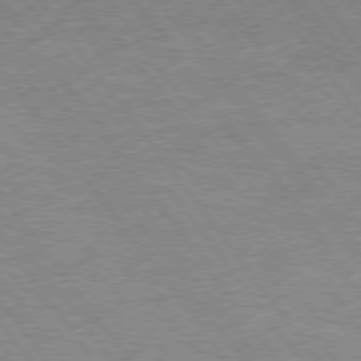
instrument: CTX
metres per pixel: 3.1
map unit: Hpe
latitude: 75.4238
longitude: -142.6302
